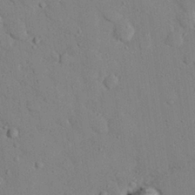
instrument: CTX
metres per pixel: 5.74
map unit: eHh
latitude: 26.8191
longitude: -79.3860
